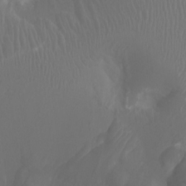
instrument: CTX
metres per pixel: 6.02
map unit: Ht
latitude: -2.9730
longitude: -18.1766
